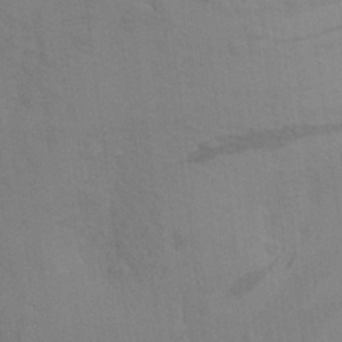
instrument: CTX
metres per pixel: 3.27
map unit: Aa
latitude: 24.9891
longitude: -148.6302
